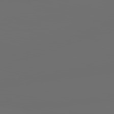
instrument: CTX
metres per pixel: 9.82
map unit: lApd
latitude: 83.5938
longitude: -131.1404
